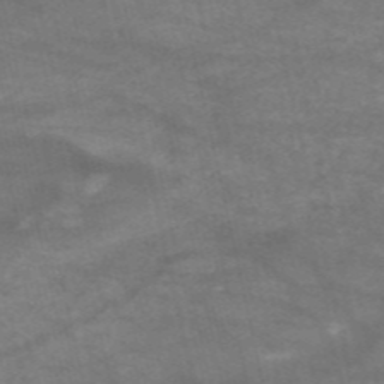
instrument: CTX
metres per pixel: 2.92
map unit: HNb
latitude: -54.6141
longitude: -44.4034
